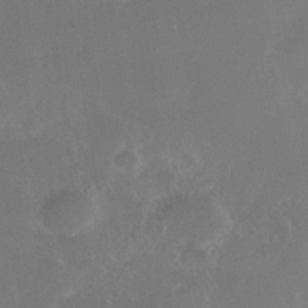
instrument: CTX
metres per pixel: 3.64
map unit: Nhe
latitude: -37.3509
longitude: -113.6883
